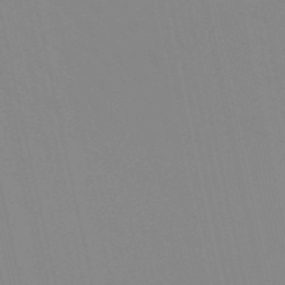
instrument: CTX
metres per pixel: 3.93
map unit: lHb
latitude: -48.8408
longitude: 75.3132
